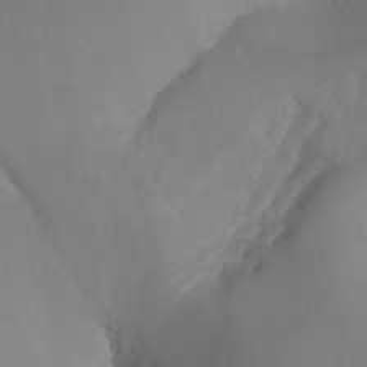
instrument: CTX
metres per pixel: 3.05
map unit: Aa
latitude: -13.2754
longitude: -67.7638
